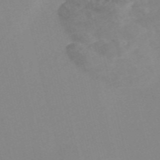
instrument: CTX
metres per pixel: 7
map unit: Nve
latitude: -56.7841
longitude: 51.6155
